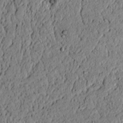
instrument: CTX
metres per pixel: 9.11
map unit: lAvf
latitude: 4.2145
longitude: 167.6155
